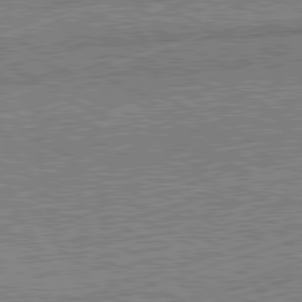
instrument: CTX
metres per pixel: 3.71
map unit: Hpe
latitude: -82.3873
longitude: 18.5196
